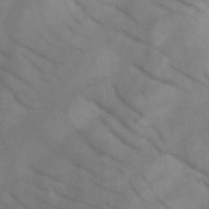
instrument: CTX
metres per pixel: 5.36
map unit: HNb
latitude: -44.9920
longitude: -41.4993
